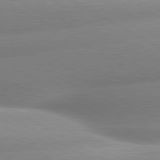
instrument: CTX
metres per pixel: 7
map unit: lApd
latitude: 80.1956
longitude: -158.2334
